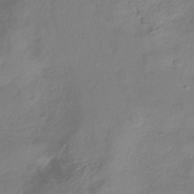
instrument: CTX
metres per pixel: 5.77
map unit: ANa
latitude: -38.7085
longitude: 96.4251
